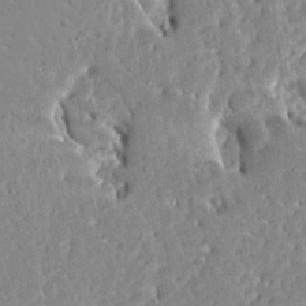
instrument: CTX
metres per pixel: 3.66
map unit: Ave
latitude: 12.7246
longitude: -137.3104
